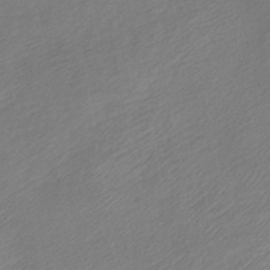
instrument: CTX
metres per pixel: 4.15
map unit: lHb
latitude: -40.8597
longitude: 72.9541
